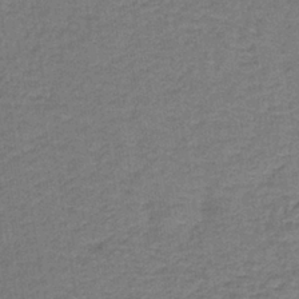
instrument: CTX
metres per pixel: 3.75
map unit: lHb
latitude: -38.5385
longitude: 60.2173
